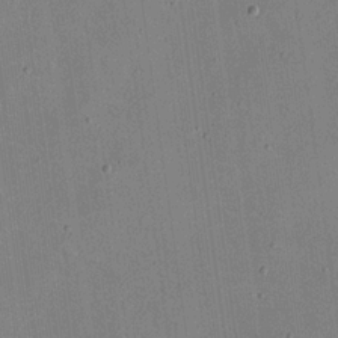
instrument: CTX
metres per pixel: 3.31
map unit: eHh
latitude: 18.3089
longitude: -70.1956
